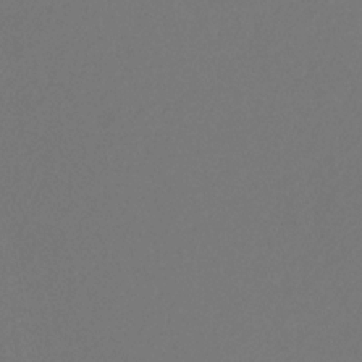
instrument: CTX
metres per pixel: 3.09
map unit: eHb
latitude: -30.5951
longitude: 66.2739
